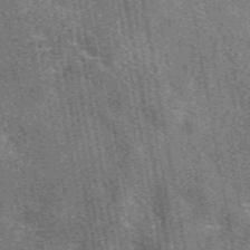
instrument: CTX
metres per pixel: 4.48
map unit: eAb
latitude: 50.0444
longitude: 115.3321
